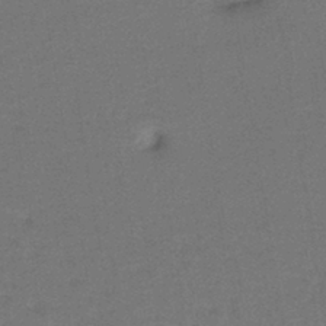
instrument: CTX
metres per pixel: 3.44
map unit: lHb
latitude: -39.8800
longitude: 58.4251
